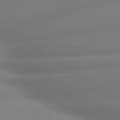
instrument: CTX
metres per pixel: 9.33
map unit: lApd
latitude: 80.1767
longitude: -162.1389
